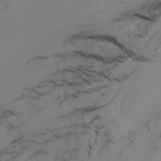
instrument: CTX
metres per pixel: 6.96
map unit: Nhu
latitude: -7.2565
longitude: -80.5735
